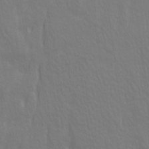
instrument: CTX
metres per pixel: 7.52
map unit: Ave
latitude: 20.8380
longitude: -134.2711
